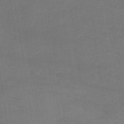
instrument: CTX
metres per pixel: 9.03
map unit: lHb
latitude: -34.6707
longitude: 64.8219
